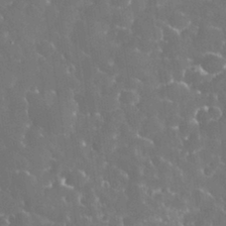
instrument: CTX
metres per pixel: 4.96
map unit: eHh
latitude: 33.3860
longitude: -63.4805
